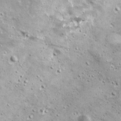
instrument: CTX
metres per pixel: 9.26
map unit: Ave
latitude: 17.4049
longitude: -133.7450
